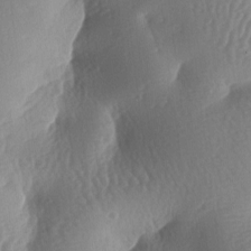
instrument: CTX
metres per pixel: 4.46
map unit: lAa
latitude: -7.5777
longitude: -128.1578
